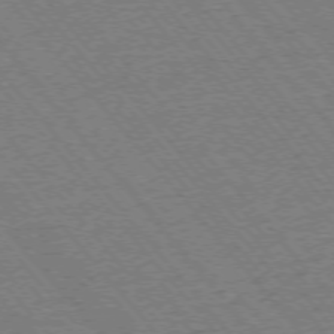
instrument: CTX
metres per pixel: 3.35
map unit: Ap
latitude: -75.5588
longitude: -86.6490
